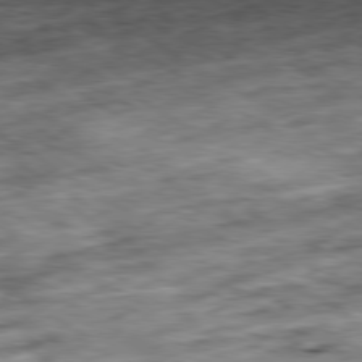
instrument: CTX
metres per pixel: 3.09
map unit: Hpe
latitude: -80.4251
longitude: 21.6533
